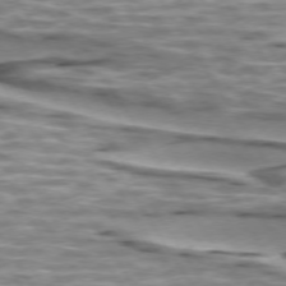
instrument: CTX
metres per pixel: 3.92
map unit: lApd
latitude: 74.1578
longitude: -56.7057
